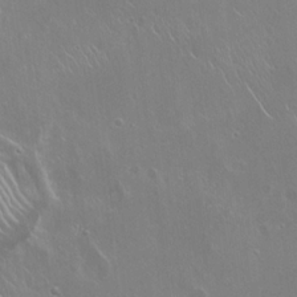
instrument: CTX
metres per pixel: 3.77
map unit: Hto
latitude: 18.3467
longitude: -56.7813
